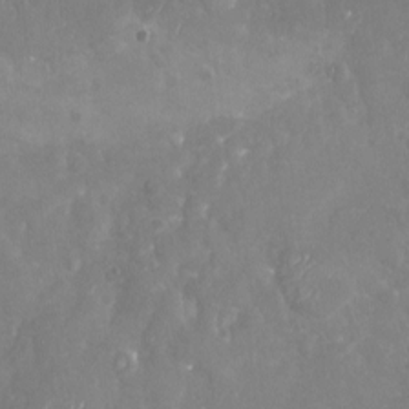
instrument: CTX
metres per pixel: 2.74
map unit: Nhu
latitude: -18.4629
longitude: -58.3278
